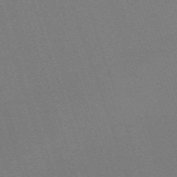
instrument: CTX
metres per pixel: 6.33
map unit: eHh
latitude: -64.8408
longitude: 51.2187
